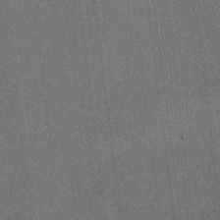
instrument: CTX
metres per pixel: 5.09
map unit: lAvf
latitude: -3.8044
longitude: -109.0458
